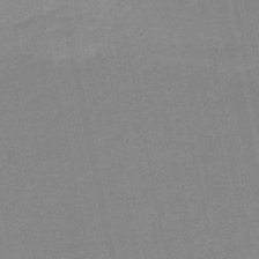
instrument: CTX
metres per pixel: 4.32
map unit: HNb
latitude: -49.9178
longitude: -42.3845
